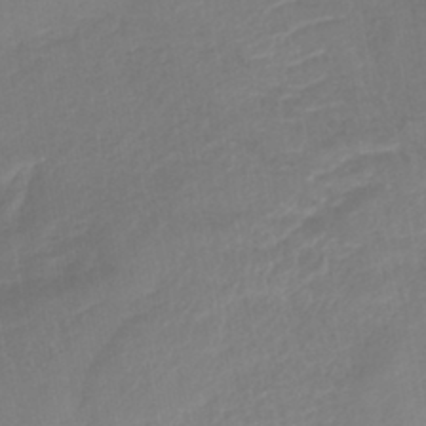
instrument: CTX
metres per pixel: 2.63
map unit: lHb
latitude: -41.4454
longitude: 77.5588
